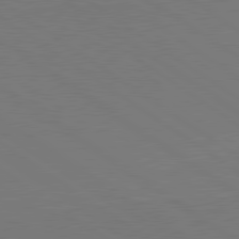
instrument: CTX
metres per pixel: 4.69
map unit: lApd
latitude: 79.8773
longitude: 163.5021
